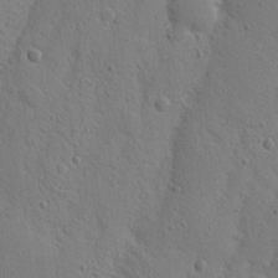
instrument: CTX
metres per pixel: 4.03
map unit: Nhu
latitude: 15.5749
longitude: -74.9325
